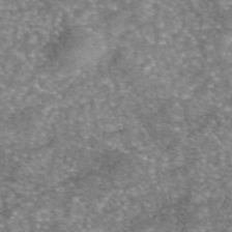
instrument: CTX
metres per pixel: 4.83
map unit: eAb
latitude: 45.9528
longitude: 103.3699
